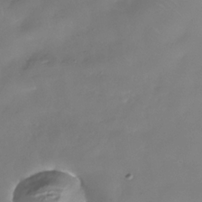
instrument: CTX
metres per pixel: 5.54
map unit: Nhe
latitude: -37.8044
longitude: -88.3090
